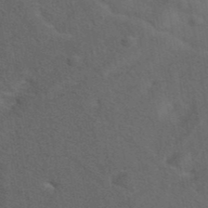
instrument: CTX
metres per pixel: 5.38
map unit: eAb
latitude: 42.2334
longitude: 108.3117
